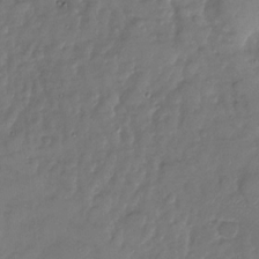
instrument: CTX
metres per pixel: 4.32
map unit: Nhu
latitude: -28.2928
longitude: -58.5924
